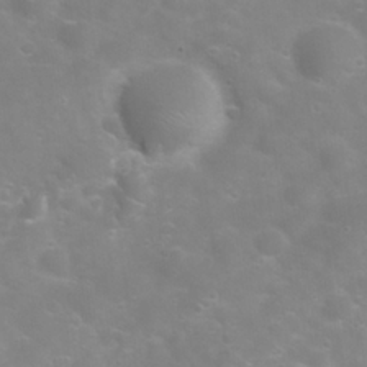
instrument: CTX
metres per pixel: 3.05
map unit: Nhu
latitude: 24.1011
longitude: -61.4237
